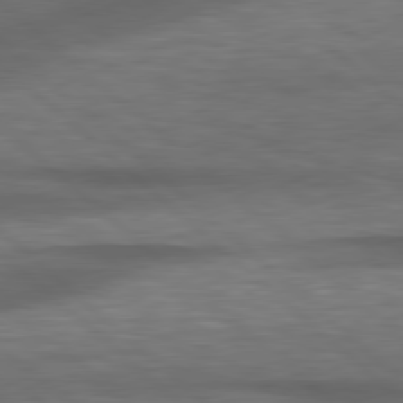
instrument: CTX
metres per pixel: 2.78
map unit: lApd
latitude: 79.0648
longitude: -116.8758
